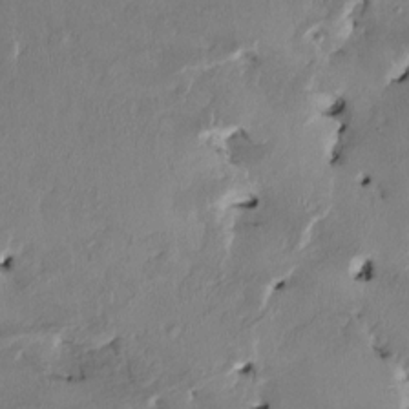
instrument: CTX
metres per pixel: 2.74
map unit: HNhu
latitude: 2.0822
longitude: -5.4048
